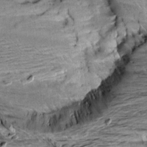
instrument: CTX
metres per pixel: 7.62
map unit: Aa
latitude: 9.8017
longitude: -141.3292
